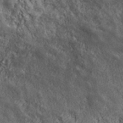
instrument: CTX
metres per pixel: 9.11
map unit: ANa
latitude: 43.3104
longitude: -87.8016
